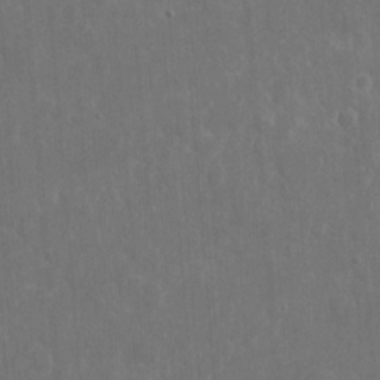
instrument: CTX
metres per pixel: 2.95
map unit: eHh
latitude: 10.2145
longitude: -72.6491
